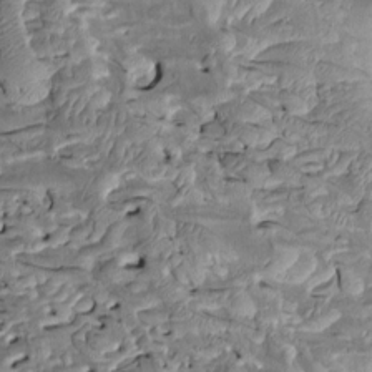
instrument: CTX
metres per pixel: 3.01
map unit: Htu
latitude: -1.8234
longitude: 149.2754
